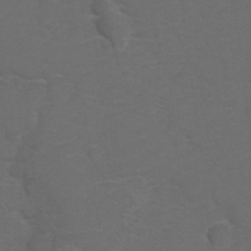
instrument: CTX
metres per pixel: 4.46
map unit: Hto
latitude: 5.4615
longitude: -30.8002
